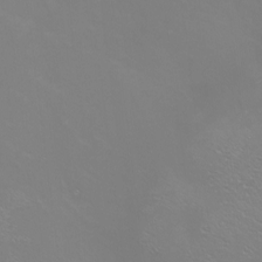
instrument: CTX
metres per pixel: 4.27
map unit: Nhu
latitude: -5.7288
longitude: -91.6694
